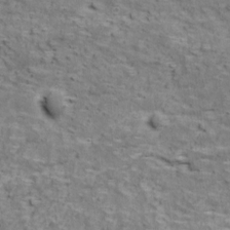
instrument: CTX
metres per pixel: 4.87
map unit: Ave
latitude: 18.2144
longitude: -134.0633
